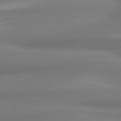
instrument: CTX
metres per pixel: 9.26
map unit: lApd
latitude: 80.4223
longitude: 173.9556
